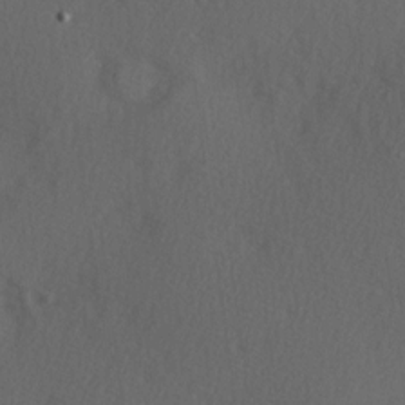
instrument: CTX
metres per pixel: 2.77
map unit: Hve
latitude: 13.5938
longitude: -90.2523
